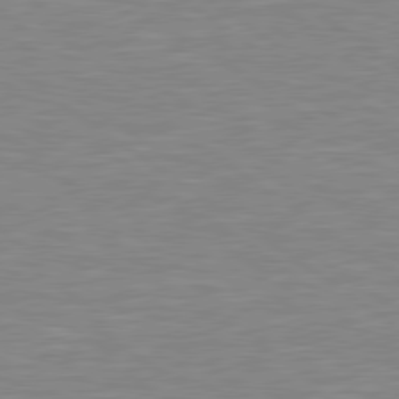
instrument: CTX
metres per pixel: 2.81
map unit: Hpe
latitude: 79.2159
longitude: -122.1200
